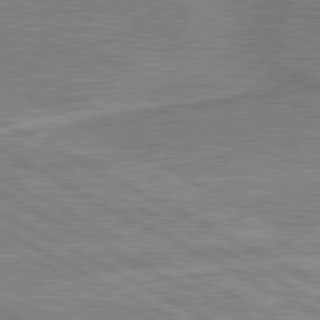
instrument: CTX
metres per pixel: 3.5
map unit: lApd
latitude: 80.4601
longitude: 141.3887
